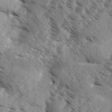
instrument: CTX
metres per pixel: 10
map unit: Aa
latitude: 32.1389
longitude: -139.3293
